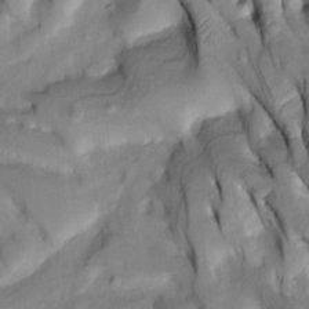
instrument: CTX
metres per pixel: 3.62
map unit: Htu
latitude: -3.1809
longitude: 149.8990
